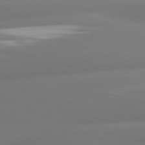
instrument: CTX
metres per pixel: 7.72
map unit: lApd
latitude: 81.1781
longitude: -160.3845
